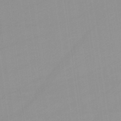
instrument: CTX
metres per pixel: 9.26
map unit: lHb
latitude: -45.0486
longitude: 66.5763
